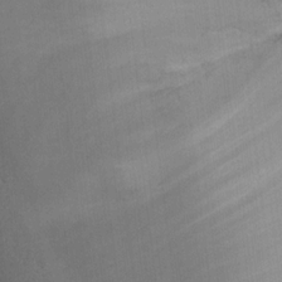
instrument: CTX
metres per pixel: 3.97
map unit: Ht
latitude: 12.2334
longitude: -41.0647
